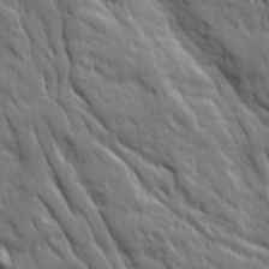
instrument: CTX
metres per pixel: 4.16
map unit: Ave
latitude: 19.6694
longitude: -133.7639
